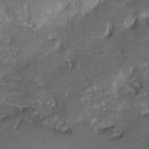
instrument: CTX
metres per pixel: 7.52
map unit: Ht
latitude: 0.3467
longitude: -37.3860
